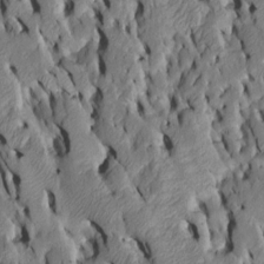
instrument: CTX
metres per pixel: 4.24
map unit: Htu
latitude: -7.8233
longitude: 145.4077
